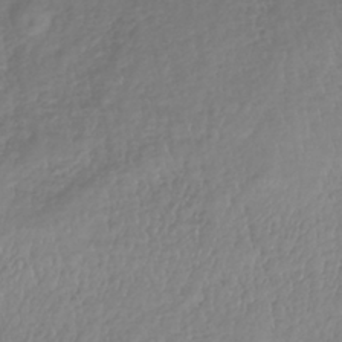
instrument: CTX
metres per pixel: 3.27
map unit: lHb
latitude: -37.6721
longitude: 69.8800
